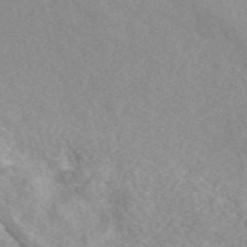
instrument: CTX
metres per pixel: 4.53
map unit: eAb
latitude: 49.2537
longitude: 118.5952
